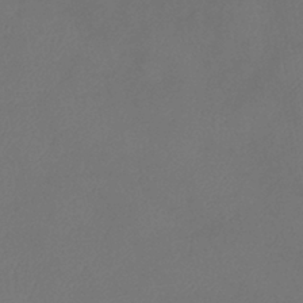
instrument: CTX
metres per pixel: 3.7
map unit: eHb
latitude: -39.4455
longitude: 76.9164
